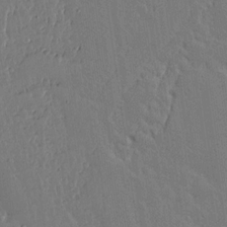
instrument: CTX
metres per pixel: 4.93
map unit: lAvf
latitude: 15.0837
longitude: -127.1781
